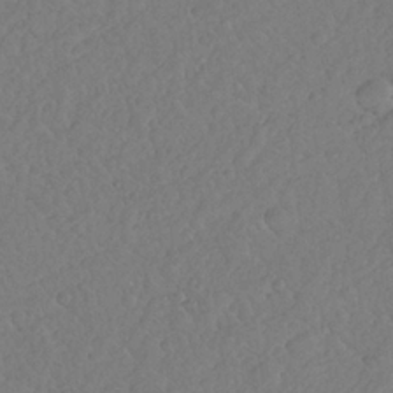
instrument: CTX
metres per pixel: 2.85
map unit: Nhu
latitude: 25.9528
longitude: -57.1403
